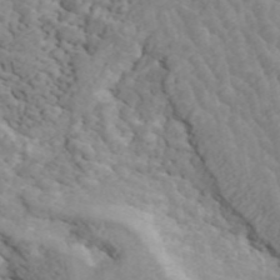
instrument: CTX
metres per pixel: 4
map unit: ANa
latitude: 45.2726
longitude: 38.1605
